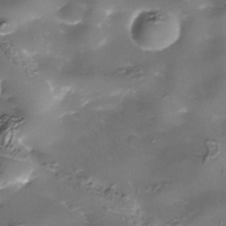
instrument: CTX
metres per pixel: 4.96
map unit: Nhe
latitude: -36.1416
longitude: -89.7450
